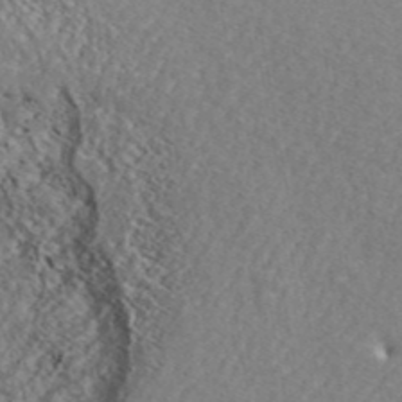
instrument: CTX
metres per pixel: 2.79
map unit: ANa
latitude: 43.5749
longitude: 37.0675
